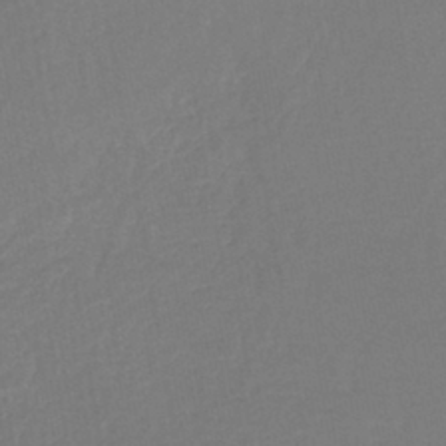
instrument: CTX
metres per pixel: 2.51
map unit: eHh
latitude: -42.2739
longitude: -33.4993
